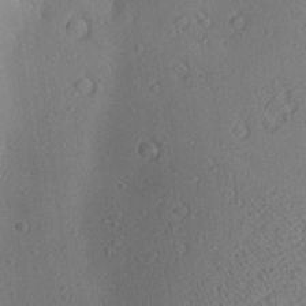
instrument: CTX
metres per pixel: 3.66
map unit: Aa
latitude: 24.9513
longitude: -144.7435
